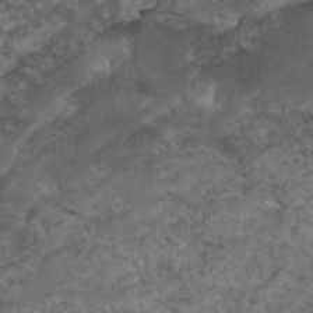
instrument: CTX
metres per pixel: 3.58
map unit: HNhu
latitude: 3.2726
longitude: 4.5196
